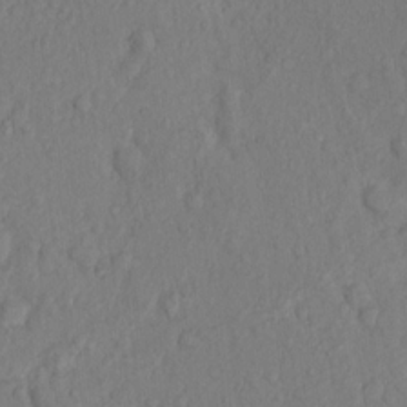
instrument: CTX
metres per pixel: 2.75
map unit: Hto
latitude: 14.0822
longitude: -29.4993
